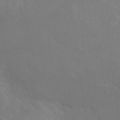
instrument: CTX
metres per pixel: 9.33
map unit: Hto
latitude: 23.2915
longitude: -40.3467
